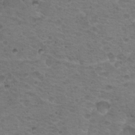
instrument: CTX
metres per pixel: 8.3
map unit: Nhu
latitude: 18.4034
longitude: -32.0255
